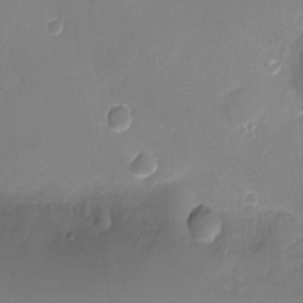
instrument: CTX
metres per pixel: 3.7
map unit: Ht
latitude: -6.4251
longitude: -25.7071
